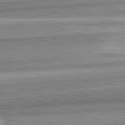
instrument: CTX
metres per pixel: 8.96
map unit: lApd
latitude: 82.6679
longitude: 167.5777
